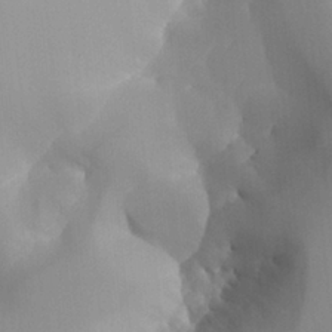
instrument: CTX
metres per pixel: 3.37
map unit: Aa
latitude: 27.7261
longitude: -131.7450
